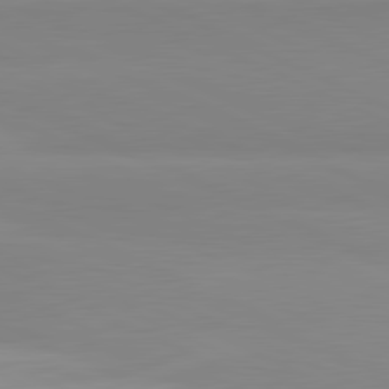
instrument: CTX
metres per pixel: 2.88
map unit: lApd
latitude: 81.6127
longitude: 178.7085
